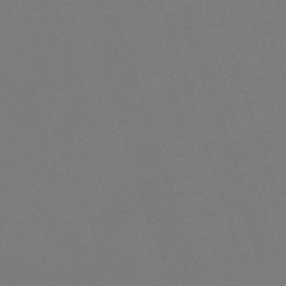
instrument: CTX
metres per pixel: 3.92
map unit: eHh
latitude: -62.9919
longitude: 51.8233
